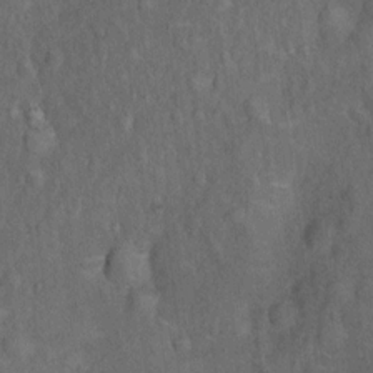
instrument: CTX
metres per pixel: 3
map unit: Nhu
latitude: 6.4412
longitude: -23.5938
